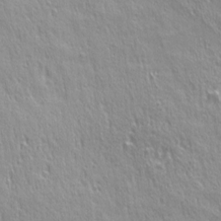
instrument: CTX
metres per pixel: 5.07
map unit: Ave
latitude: 21.7639
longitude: -135.7638
